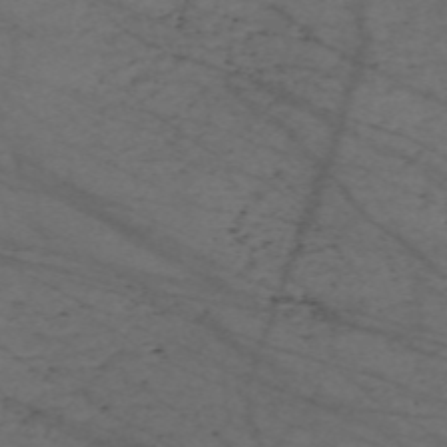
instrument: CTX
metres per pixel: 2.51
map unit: Nve
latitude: -59.5210
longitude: 61.6344
